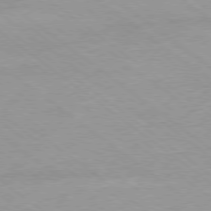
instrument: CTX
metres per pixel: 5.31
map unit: Ap
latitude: -79.1998
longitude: -100.1389
